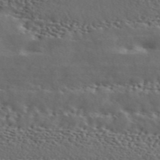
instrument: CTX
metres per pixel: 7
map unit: ANa
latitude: 45.9150
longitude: 49.4833
